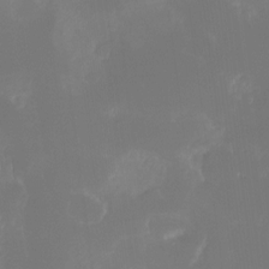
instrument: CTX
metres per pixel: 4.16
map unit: Ht
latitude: -14.1606
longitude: -52.0822
